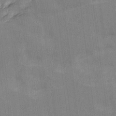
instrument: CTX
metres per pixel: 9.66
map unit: Ave
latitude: 16.5357
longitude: -138.3278
